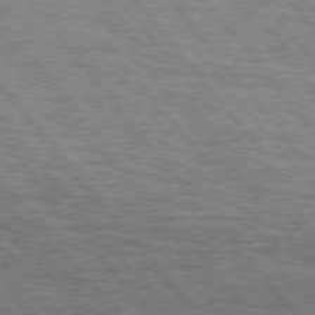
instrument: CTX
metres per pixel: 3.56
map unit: Hpe
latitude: 75.2159
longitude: -139.7827
